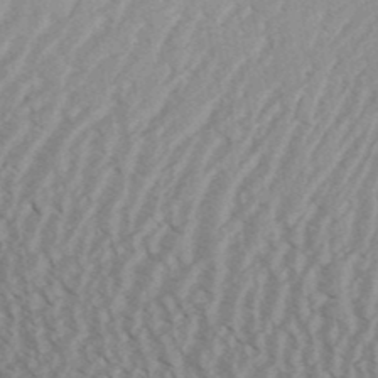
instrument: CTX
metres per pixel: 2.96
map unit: Aa
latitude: 31.1970
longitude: -138.7435
